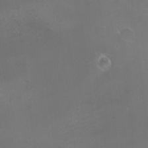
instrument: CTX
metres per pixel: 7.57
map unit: HNhu
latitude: 6.7246
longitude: 6.7463
